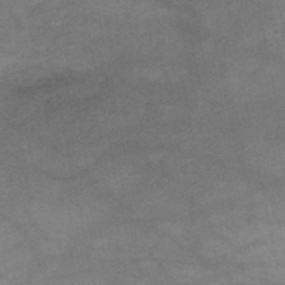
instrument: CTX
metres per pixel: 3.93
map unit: HNb
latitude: -53.2565
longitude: -41.7071
